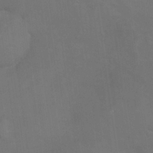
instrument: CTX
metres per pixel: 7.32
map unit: Hve
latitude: -11.3699
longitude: 174.2361
